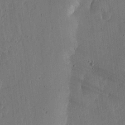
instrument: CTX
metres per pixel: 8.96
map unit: lHvf
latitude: 19.7638
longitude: -115.1781
